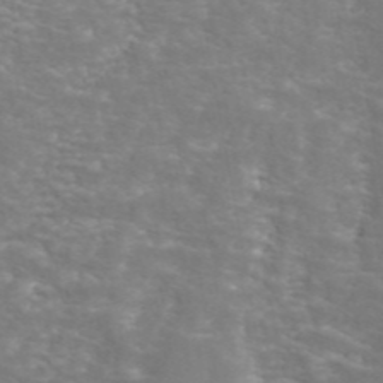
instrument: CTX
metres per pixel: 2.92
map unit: ANa
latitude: 45.0081
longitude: 38.1605
